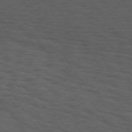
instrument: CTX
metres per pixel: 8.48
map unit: Hpe
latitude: 74.8191
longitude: -132.7246
